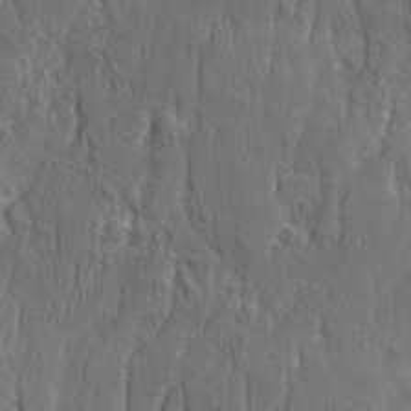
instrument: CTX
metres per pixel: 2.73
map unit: Ave
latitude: 22.1389
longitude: -134.4790
